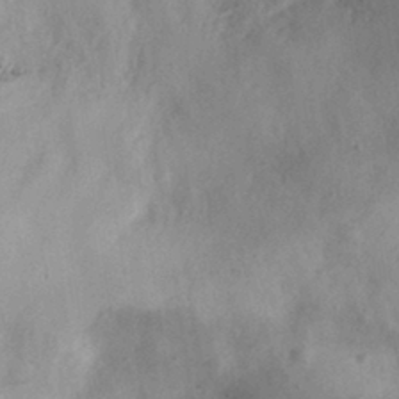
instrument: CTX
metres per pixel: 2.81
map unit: eHh
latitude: 31.0459
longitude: -70.8758
